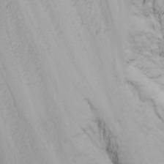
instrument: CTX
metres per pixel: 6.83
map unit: Nhu
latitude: -5.0486
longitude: -86.4412
